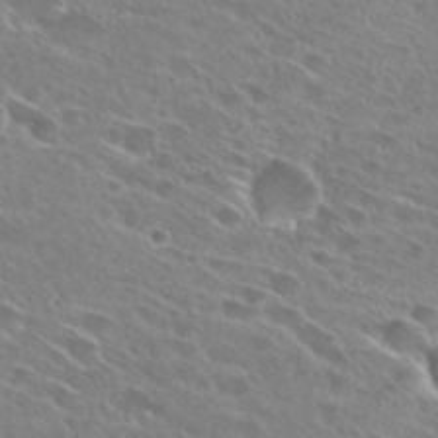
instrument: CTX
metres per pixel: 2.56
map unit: Hto
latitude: 28.1955
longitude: -43.7072
